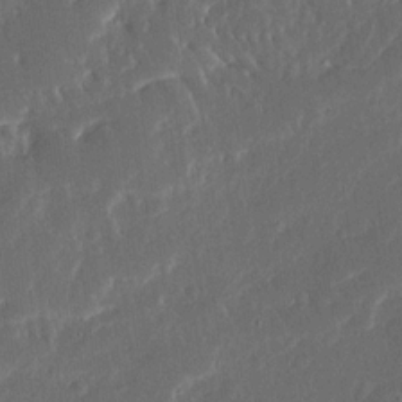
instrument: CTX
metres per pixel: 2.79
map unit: Ave
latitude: 14.9514
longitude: -139.0080
